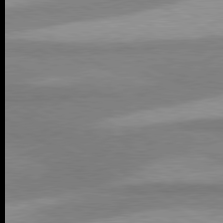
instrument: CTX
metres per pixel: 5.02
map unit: lApd
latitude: 80.3278
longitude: -179.9906
